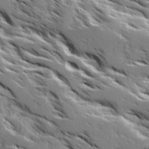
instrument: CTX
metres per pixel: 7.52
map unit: Ave
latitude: 16.8380
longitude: -129.9150
